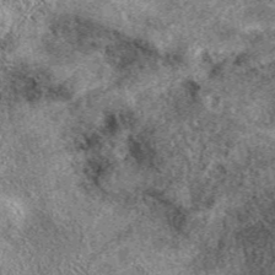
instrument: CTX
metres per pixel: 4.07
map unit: eAb
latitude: 38.5546
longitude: 109.8422
